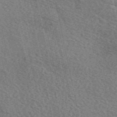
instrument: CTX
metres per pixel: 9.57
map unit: eAb
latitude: 51.3481
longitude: 113.9745
